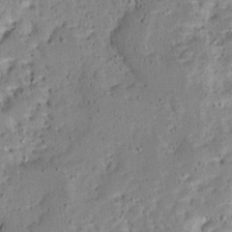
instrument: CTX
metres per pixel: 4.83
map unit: Ave
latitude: 13.1025
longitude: -138.1767
